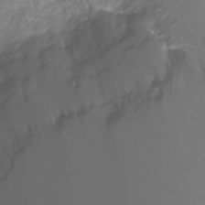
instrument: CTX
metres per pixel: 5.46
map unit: Ht
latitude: -6.3873
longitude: -29.8583
